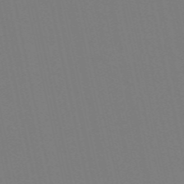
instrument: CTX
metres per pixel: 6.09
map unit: Nve
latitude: -58.3117
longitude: 60.7085
